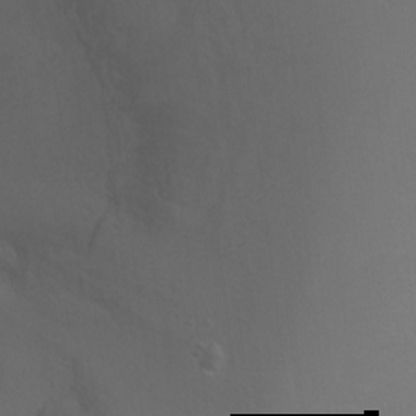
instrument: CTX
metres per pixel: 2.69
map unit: Ht
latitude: -6.9163
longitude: -34.7057
